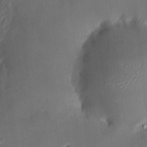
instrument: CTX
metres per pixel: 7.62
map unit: HNhu
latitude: 8.0633
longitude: 10.1984
